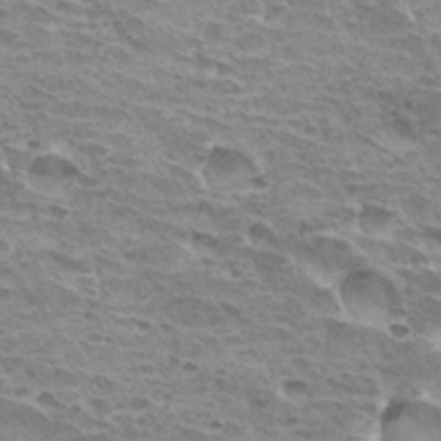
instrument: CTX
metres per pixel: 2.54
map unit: Hto
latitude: 31.8962
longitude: -40.6301
